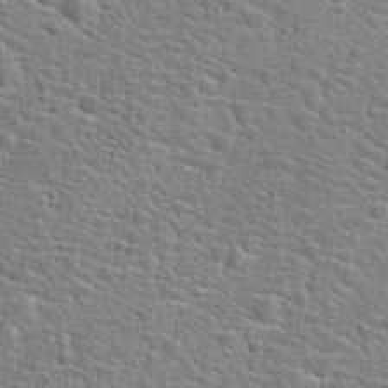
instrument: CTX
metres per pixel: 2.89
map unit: Hto
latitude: 24.8191
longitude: -49.1970
